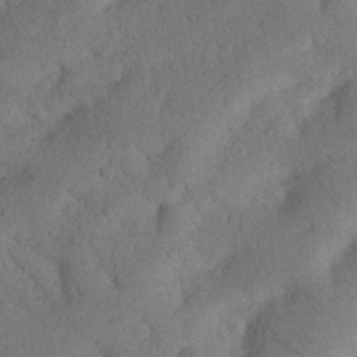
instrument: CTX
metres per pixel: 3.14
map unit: Nhu
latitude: 21.3671
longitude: -74.1389
